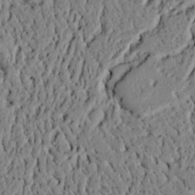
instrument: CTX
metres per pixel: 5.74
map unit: lAvf
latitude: 5.9717
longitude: 167.4265
